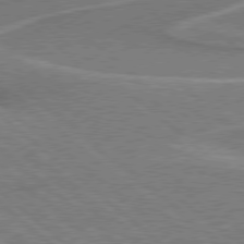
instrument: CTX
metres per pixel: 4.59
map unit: Hpe
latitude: 78.0255
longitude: -153.1970
